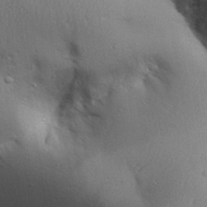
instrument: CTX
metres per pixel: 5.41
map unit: Aa
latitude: 32.2145
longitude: -143.8583
